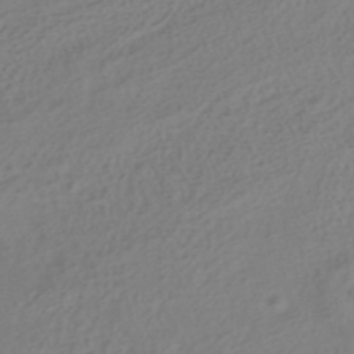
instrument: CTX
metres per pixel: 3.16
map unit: HNhu
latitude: -39.6722
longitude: 98.0850
